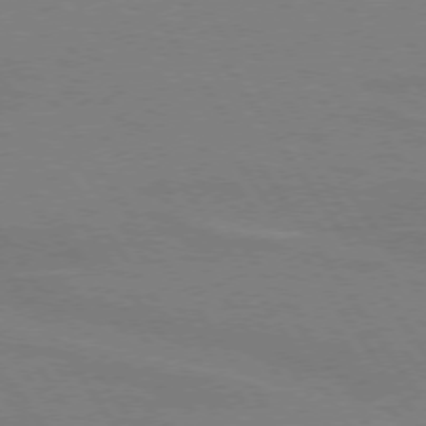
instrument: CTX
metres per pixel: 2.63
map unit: lApd
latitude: 74.1389
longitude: -56.6112
